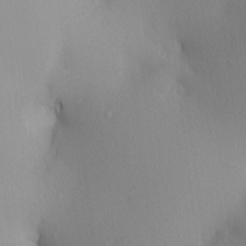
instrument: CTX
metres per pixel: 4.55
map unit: lAa
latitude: 2.9324
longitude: -116.8191
